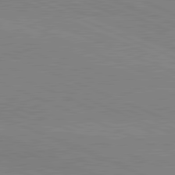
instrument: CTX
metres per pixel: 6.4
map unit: lApd
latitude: 81.9528
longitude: 148.0472
